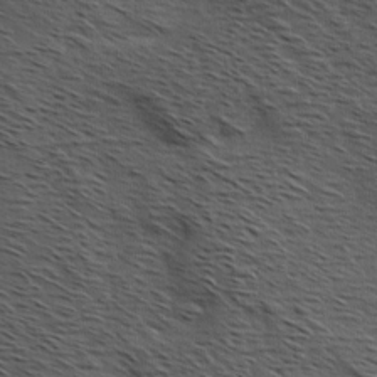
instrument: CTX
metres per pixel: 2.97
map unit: Hve
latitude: 2.2522
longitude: -124.0822
